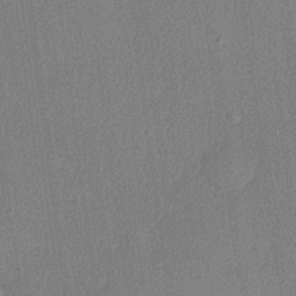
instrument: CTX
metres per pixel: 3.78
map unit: lHvf
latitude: 20.8758
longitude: 141.2754
